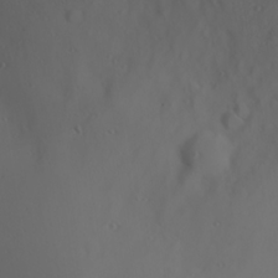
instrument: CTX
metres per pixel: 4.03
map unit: Hve
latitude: 13.6316
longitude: -91.1025
